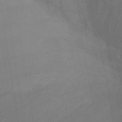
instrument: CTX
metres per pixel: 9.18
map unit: Ht
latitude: -0.1228
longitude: -17.4237
